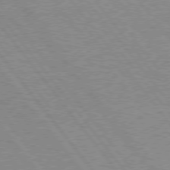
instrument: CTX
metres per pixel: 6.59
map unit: Hpe
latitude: 75.5938
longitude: -156.6112
